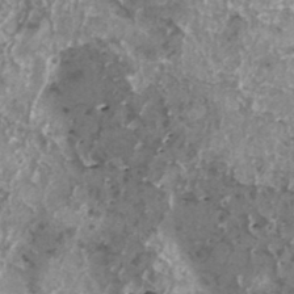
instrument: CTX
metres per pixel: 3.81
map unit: HNhu
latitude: 1.3481
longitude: 6.0661
